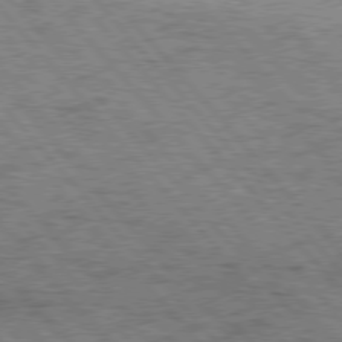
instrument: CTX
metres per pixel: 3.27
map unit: Hpe
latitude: 76.7057
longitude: -164.0822
